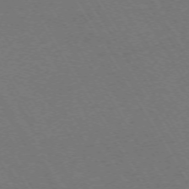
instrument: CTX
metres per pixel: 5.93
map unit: Hpe
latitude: -71.6722
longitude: 11.4077
